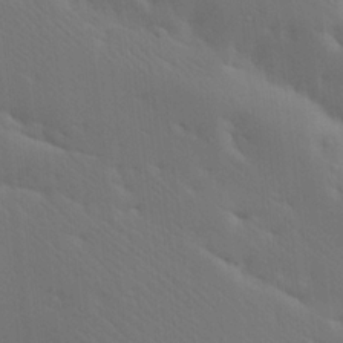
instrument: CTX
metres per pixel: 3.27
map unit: lAa
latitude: 21.1214
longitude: -138.3656
